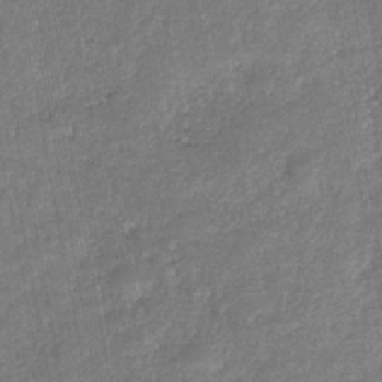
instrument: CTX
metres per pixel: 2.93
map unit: eHb
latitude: -33.3888
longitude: 75.9556
